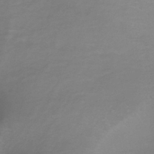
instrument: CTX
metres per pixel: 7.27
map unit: lHb
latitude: -38.1606
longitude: 72.3117
